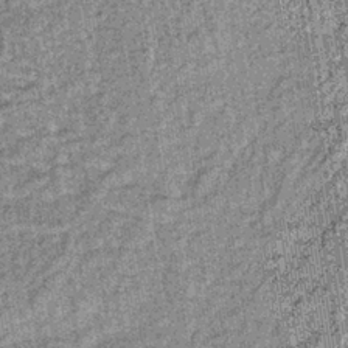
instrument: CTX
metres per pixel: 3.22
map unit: lHb
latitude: -37.1053
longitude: 64.3307
